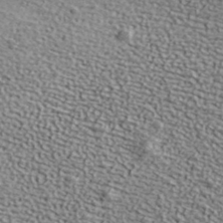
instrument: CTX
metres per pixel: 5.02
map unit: ANa
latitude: 39.3293
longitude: -91.0458
